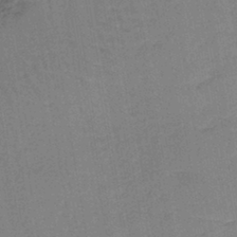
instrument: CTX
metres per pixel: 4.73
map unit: lHb
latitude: -41.4265
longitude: 60.7463
